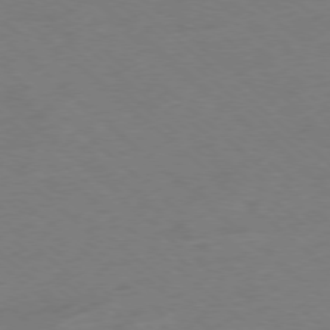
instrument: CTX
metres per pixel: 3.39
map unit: Ap
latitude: -78.0283
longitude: -97.0458
